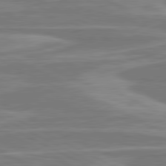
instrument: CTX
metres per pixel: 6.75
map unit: lApd
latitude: 80.8569
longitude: -174.5357
